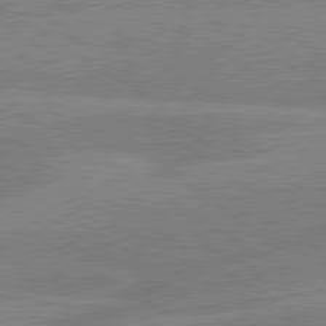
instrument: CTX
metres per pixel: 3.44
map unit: lApd
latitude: 79.7072
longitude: -133.2915
